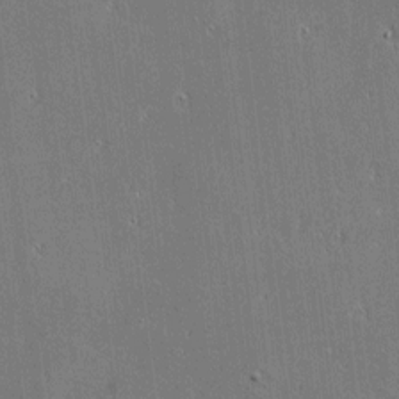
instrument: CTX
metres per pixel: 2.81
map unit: Htu
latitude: -6.3873
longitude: 175.9367
